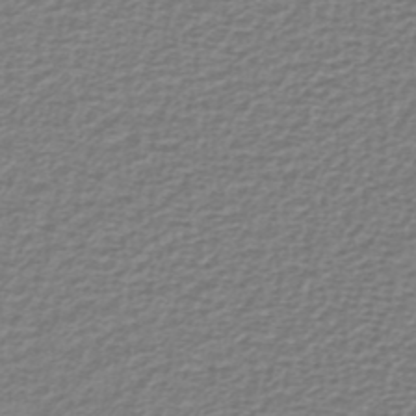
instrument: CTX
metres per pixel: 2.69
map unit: lHb
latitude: -42.0472
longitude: 70.2929
